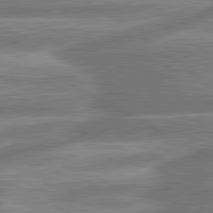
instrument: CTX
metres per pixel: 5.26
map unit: lApd
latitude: 80.9892
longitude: -166.1011
